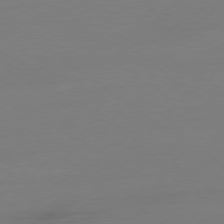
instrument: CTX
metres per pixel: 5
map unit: Ap
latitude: -79.2565
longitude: -65.3860
